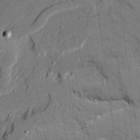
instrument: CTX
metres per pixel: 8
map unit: Ave
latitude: 20.4601
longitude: -128.9891
